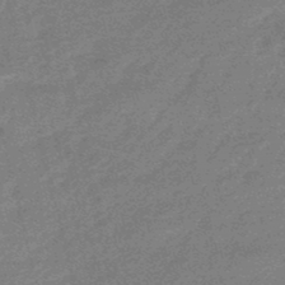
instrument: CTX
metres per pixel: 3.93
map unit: eHb
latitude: -48.3118
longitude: 86.8408
